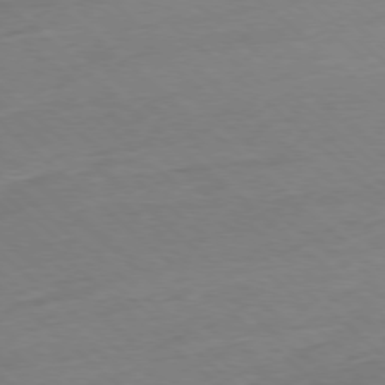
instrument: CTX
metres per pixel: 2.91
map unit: Ap
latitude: -77.8611
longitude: -97.0836
